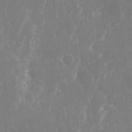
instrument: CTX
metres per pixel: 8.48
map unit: Nhu
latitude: -22.7274
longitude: -72.9325
